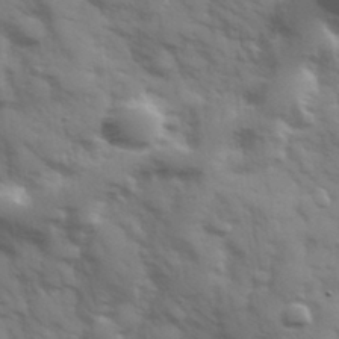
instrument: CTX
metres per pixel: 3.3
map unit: Hve
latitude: 32.4979
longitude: 150.5385
